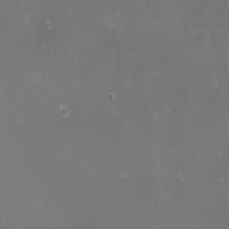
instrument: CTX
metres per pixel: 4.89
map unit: Nhu
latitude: -1.2376
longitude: -80.5546
